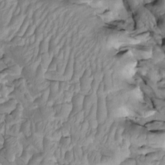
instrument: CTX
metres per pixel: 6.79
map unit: Htu
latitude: -2.9352
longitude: 149.5966
